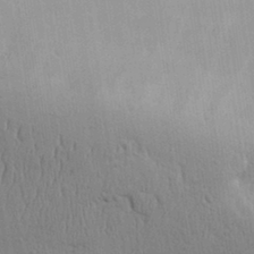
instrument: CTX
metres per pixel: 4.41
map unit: Aa
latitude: 31.2915
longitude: -144.7624
